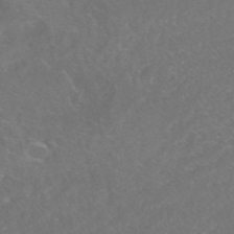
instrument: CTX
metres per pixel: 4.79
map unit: HNhu
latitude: -45.8611
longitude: 100.6896
